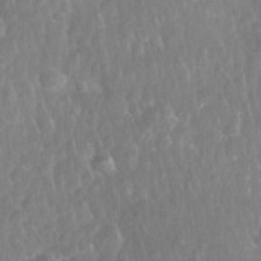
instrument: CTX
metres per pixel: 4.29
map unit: Nhu
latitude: 27.6505
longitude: -63.7639
